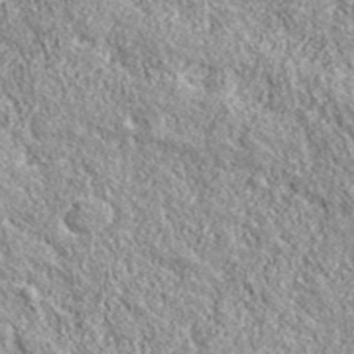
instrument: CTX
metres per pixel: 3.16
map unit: eHh
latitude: 43.5182
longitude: -89.7639
